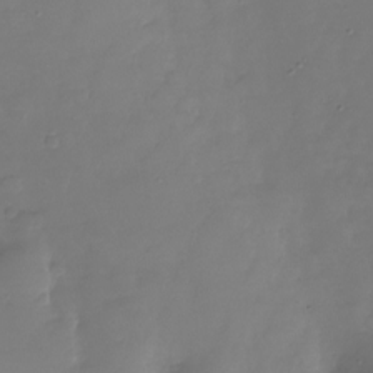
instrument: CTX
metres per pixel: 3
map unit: Nhu
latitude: -26.5195
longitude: -57.7638
